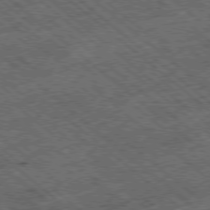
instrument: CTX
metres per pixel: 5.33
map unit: Ap
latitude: -78.8786
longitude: -52.0633
